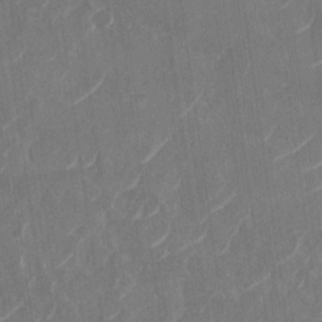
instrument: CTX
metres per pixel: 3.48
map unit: Nhu
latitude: -28.9920
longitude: -71.2915
